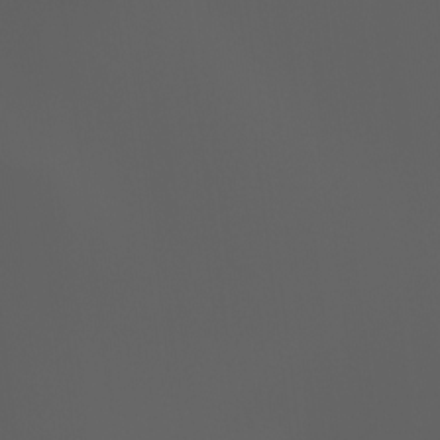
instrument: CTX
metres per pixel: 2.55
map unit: Ht
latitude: -0.7086
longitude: -46.3090
